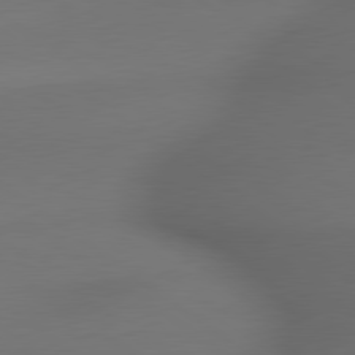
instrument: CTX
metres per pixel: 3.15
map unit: lApd
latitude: 79.5749
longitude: -173.5182
